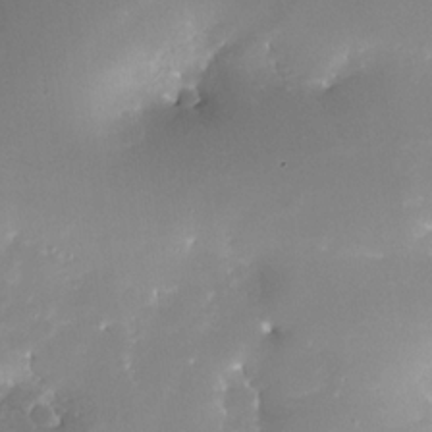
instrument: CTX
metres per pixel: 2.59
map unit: Nhe
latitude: -32.7652
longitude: -117.5560
